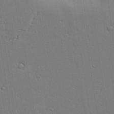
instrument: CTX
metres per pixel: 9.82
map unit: lAvf
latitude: 23.5938
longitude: -110.3090
